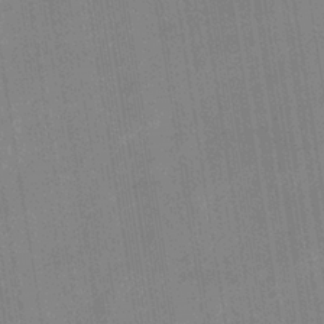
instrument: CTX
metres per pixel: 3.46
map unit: eHb
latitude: -35.4832
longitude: 74.0283
